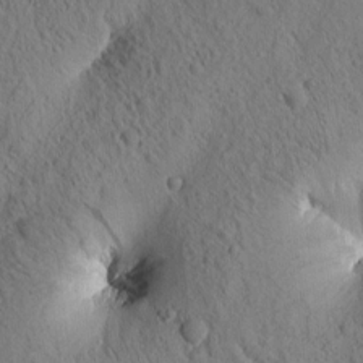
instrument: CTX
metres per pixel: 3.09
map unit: Htu
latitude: 0.2900
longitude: 173.9178
